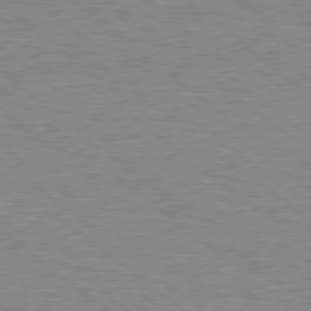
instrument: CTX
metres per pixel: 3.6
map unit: Hpe
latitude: 78.7813
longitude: -156.2522
